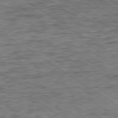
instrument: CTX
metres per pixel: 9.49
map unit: Ap
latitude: -80.1795
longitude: -50.3845
